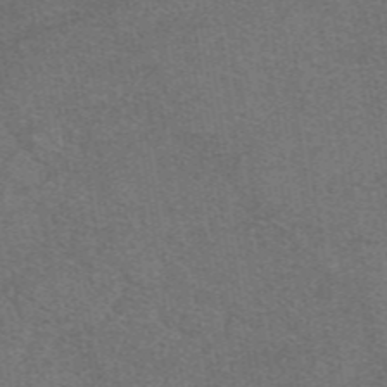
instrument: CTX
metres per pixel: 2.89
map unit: eAb
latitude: 48.4412
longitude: 115.2754
